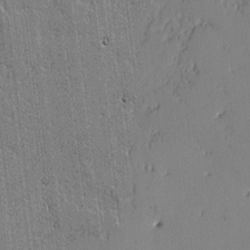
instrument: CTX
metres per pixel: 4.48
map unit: lAvf
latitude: -1.4644
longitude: -106.4034
